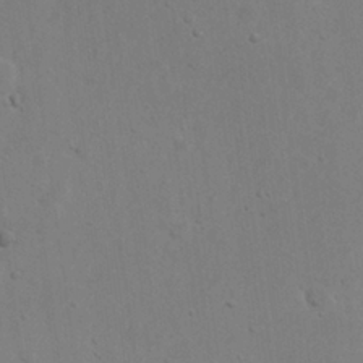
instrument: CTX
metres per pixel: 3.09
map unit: eHh
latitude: 21.9528
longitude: -69.0837
